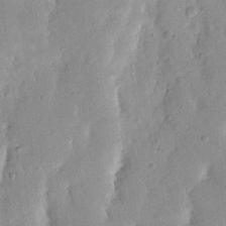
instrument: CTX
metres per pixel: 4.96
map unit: Nhu
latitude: 19.9906
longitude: -74.6491
